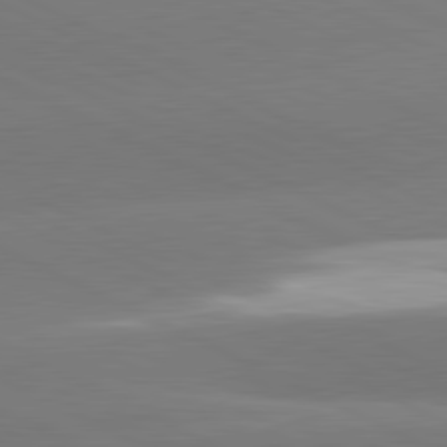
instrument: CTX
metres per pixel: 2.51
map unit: lApd
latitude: 81.2348
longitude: -154.5168
